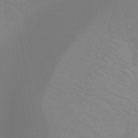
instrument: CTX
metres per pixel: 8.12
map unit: HNb
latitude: -48.8975
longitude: -49.9150
